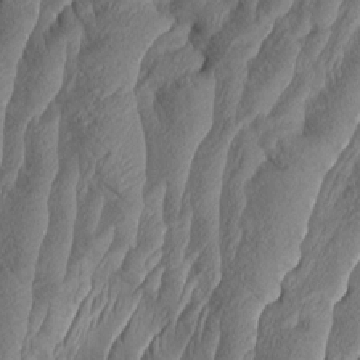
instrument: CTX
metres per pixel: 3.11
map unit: Aa
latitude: 8.4601
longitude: -130.5357
